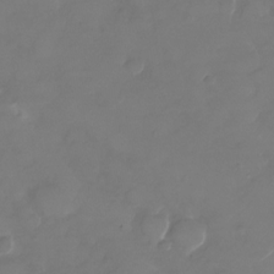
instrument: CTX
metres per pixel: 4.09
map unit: Nhu
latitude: -28.5574
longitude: -71.8772
